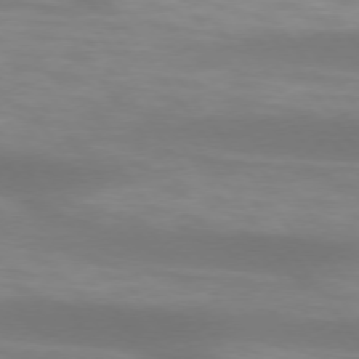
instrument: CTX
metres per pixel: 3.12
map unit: lApd
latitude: 74.5735
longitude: -48.6490
